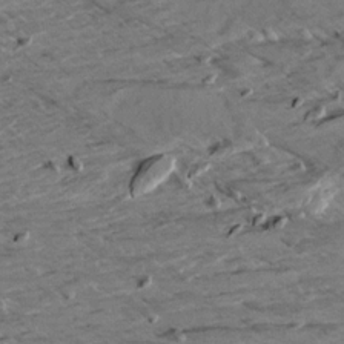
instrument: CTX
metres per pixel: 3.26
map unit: Aa
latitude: 9.7828
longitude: -140.0822
